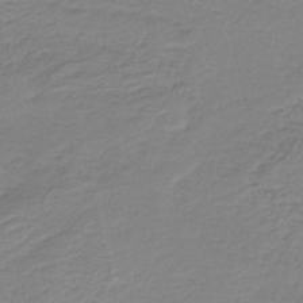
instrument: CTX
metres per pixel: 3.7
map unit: HNb
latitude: -41.5399
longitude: 50.3117
